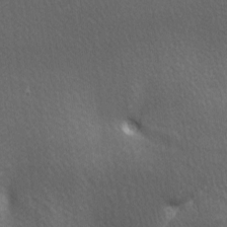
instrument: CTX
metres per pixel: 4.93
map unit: lAa
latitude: -6.1228
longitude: -121.6883
